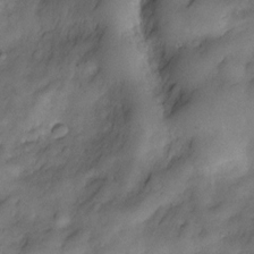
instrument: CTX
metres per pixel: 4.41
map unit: Nve
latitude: -26.1038
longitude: -149.0270
